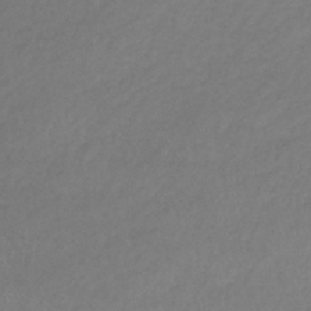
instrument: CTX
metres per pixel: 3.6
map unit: lHb
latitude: -41.8233
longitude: 72.6896
